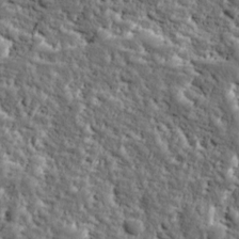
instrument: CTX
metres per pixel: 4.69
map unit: Ave
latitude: 16.7246
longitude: -134.8002
